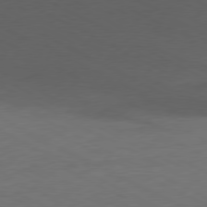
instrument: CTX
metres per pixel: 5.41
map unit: Ap
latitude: -77.5399
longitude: -74.1389
